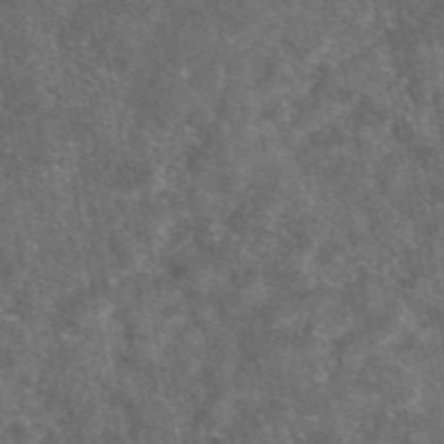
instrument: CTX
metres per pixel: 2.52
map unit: eAb
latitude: 47.1592
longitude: 111.8044
